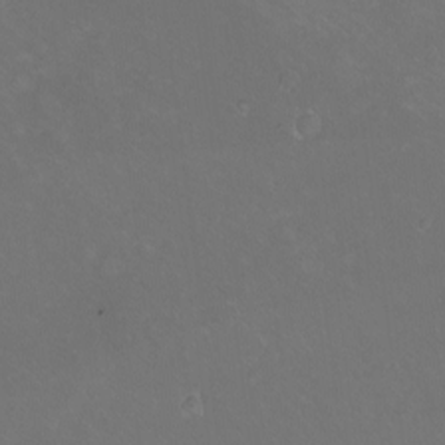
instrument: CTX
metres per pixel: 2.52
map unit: eHh
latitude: -10.6141
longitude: -65.9339
